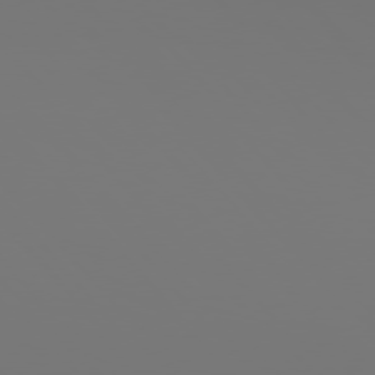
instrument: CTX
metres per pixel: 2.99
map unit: Hpe
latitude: 76.1577
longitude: -135.6505
